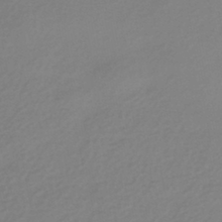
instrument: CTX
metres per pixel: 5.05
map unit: HNhu
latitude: -42.9541
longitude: 96.4251
